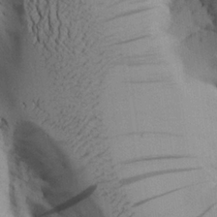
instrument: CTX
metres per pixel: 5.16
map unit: Aa
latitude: 25.4804
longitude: -128.8569
